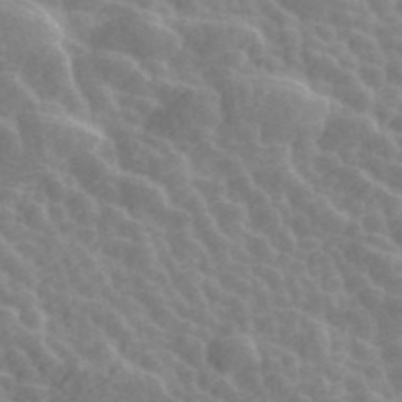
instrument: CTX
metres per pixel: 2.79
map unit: ANa
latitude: 45.3860
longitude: 38.1605
